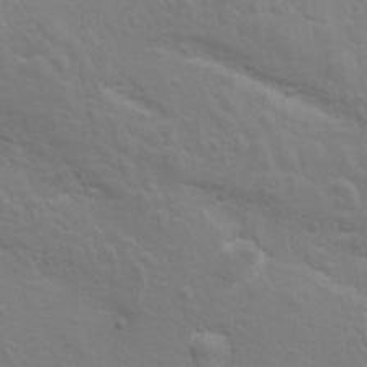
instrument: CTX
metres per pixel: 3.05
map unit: Hto
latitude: 9.0081
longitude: -31.4427
